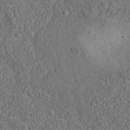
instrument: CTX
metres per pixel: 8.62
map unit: eAb
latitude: 35.4615
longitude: 110.4818
